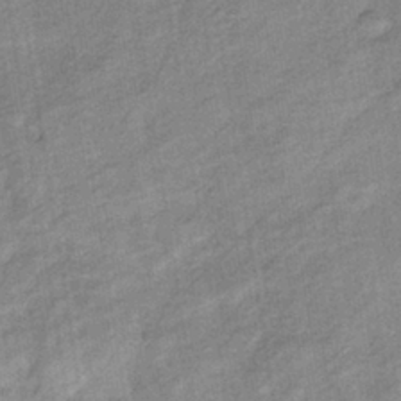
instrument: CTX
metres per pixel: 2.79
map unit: eHb
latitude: -37.8233
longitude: 77.8422
